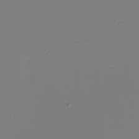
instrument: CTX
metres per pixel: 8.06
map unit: eHh
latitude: -5.0675
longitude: -83.8394
